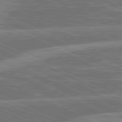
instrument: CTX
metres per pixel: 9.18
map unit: lApd
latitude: 81.1781
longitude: -167.8772
